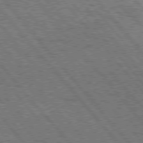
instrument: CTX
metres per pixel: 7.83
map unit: Hpe
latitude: 76.3089
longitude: -150.1011
